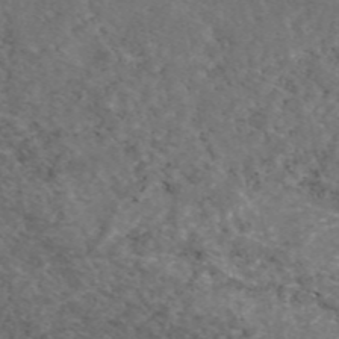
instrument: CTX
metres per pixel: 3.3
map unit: eAb
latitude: 47.7261
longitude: 117.0864
